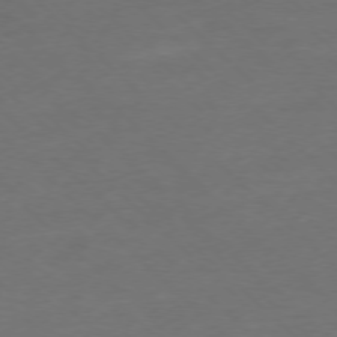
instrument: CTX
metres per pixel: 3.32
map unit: Ap
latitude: -77.2943
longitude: -64.3089
